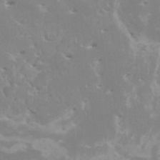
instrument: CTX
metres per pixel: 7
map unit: HNhu
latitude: -0.2173
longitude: 5.1242
